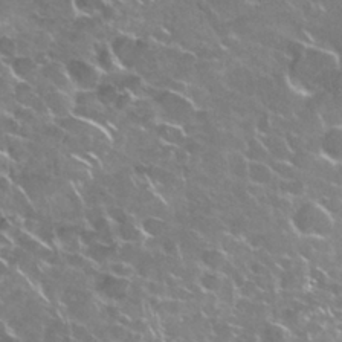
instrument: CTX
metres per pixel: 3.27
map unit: Nhu
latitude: 28.6679
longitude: -60.7813
